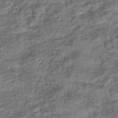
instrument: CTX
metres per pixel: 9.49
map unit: lHb
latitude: -42.6140
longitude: 79.4832
